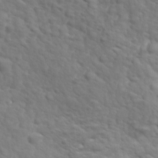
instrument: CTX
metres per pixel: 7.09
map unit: Ave
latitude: 17.9717
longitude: -132.4412
